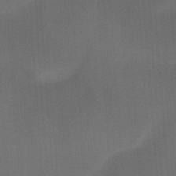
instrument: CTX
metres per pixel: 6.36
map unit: HNb
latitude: -44.3873
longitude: -43.5938
